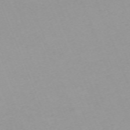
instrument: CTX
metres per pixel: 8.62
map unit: Nhu
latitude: -67.2943
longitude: 38.1417
